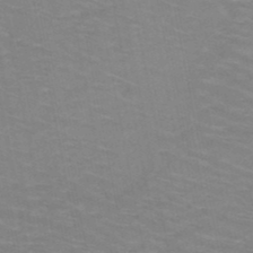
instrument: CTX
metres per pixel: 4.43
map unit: HNb
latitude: -47.8989
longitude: -47.0648
